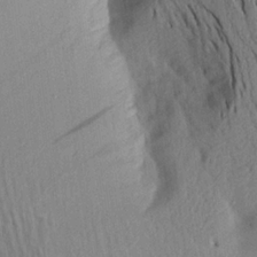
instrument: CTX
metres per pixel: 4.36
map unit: Aa
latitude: 19.8205
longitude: -146.9892
